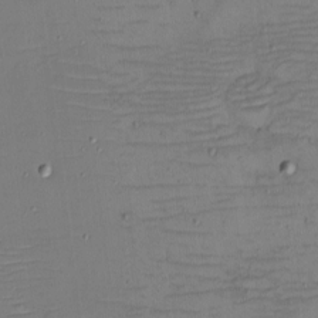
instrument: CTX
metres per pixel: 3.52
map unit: eHh
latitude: -5.3509
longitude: -81.8961
